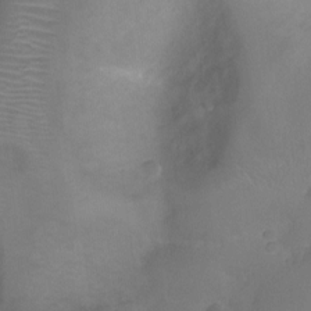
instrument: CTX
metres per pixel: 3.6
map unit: Ht
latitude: -5.0486
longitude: -19.2915
